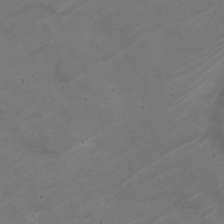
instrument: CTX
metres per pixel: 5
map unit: Nhe
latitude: -19.2754
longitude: 143.6721
